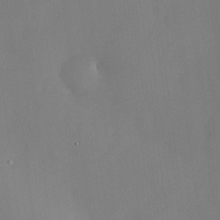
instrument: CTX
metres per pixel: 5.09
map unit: HNhu
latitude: 13.6505
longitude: 13.9556
